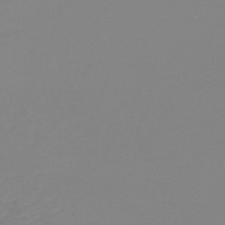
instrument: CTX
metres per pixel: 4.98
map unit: HNb
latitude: -49.3888
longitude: -51.3481
